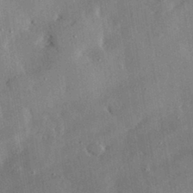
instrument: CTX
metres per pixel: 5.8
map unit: lHvf
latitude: 33.0836
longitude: -92.2144
